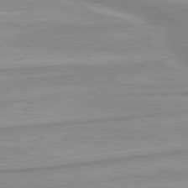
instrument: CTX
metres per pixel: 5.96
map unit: lApd
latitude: 80.1578
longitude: -172.5923
